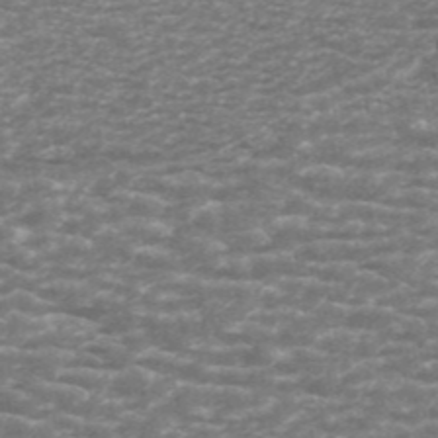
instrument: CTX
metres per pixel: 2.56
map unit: ANa
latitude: 44.6112
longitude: 26.5195
